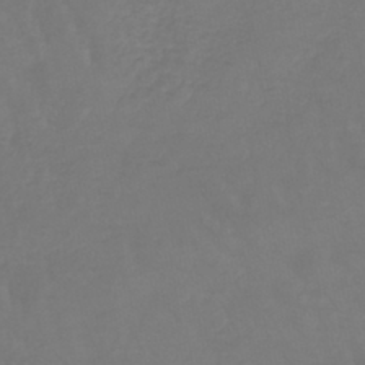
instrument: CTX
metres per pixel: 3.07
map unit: lHb
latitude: -42.3873
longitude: 65.2943
